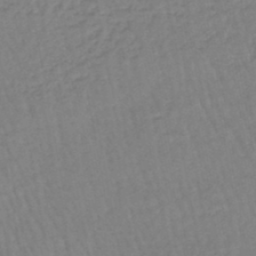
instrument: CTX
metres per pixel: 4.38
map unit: eHb
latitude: -45.4832
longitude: 80.5007
